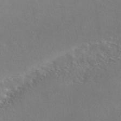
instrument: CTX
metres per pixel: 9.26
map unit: ANa
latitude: 43.0459
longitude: 53.7666
